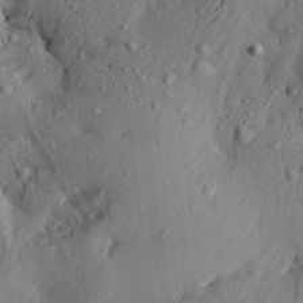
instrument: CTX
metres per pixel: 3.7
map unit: Aa
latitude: 29.1025
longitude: -133.6316
